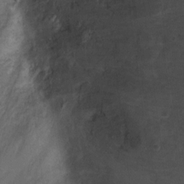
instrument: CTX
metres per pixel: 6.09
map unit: Ht
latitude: 0.4034
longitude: -36.9136
